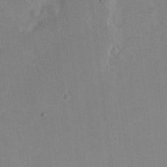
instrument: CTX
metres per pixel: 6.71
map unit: eHh
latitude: -1.0676
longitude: -86.0255
